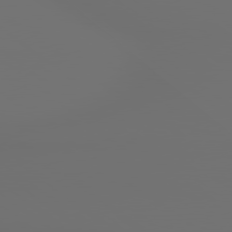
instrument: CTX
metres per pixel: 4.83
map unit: lApd
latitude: 79.4994
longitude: 177.3132
